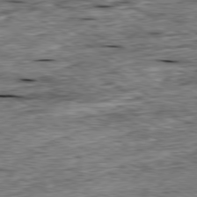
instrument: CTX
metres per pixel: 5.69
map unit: Ap
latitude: -80.5763
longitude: -88.3846
